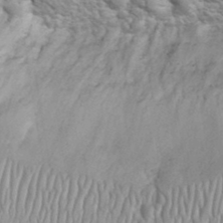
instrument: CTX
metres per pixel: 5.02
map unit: eHh
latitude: 32.3467
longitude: -66.7057
